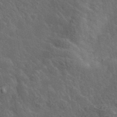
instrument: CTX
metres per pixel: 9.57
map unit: lHvf
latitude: 37.5749
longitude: -90.9892
